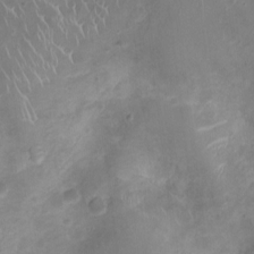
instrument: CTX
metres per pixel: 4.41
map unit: Ht
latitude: -4.9352
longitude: -15.5183
